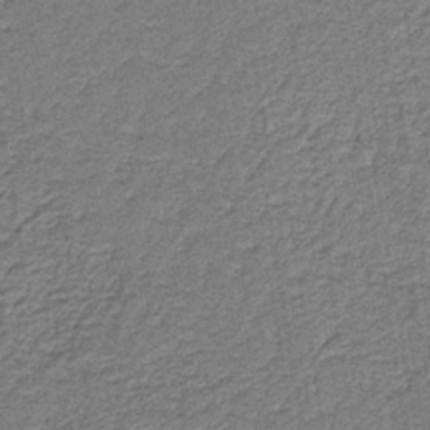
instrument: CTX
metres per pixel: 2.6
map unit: HNb
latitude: -39.4266
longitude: 51.0108
